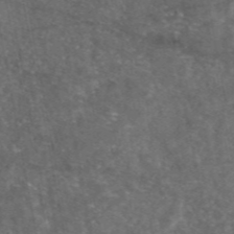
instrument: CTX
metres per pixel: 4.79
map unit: eAb
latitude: 47.3104
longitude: 111.9178
